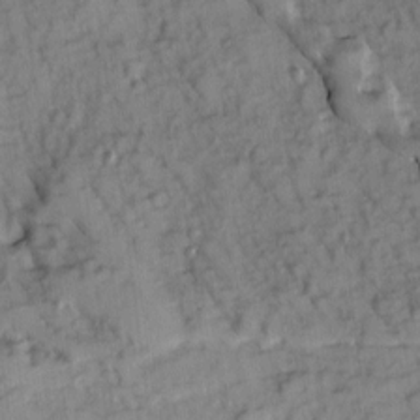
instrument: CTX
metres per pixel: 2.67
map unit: Ave
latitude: 8.7624
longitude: -103.1970
